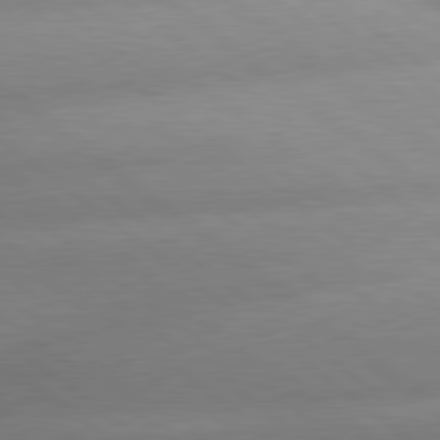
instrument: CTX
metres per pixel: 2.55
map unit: lApd
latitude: 80.0633
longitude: -160.7624
